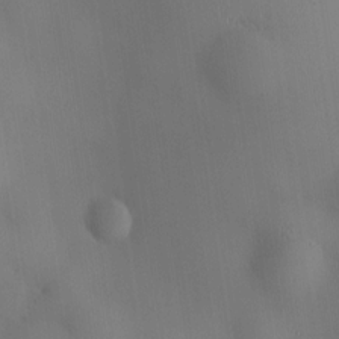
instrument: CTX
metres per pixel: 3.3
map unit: HNhu
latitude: 9.3482
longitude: 14.4251
